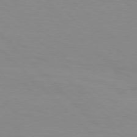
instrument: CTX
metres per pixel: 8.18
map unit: Hpe
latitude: 77.3103
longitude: -160.7057
